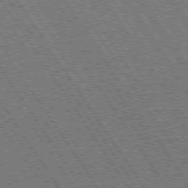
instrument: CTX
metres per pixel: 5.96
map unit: Hpe
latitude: 73.7639
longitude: -141.3859
